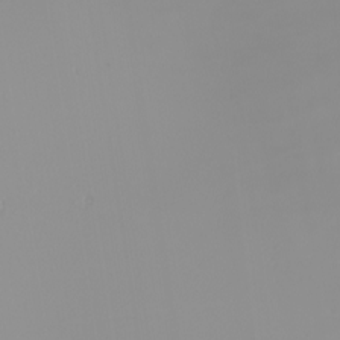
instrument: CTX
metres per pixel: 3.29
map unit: Nhu
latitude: -8.2928
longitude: -95.8773
